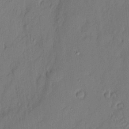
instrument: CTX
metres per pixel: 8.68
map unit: eHh
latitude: 3.4048
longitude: -76.7624
